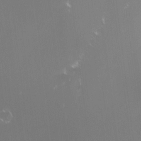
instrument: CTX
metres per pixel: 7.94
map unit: HNhu
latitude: -0.3118
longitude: 4.5007
